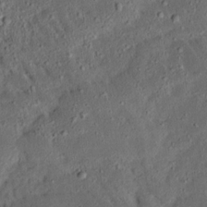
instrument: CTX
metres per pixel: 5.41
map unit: Ave
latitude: 15.1215
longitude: -138.7813
